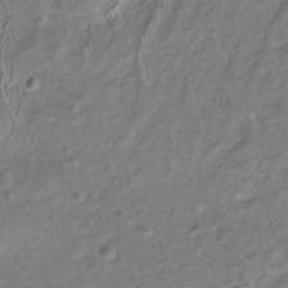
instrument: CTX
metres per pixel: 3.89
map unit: ANa
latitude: -38.1984
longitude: 97.7100
